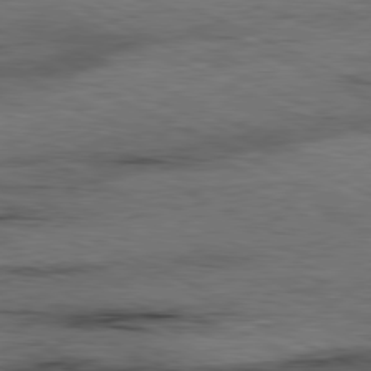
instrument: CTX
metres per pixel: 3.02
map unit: Ap
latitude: -81.1809
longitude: -91.0458
